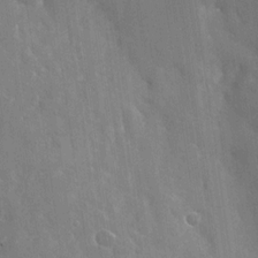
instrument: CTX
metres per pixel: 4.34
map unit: Nhu
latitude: -29.1431
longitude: -80.3467
